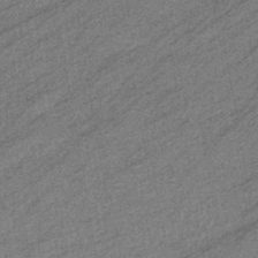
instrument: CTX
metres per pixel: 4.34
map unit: eHb
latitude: -40.2739
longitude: 82.2361
